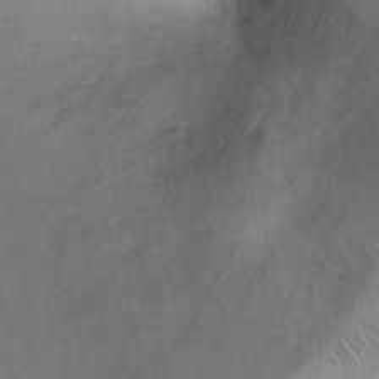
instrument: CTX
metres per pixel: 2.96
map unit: Ht
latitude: -0.0850
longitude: -45.2348
